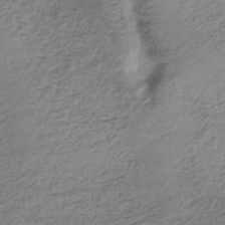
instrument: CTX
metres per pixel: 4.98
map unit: lHb
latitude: -35.0675
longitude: 62.1983
